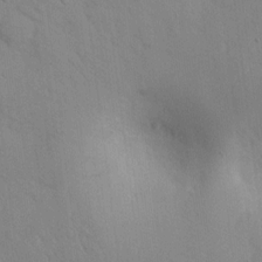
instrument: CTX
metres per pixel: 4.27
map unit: lAvf
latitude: 9.4804
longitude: 168.2361
